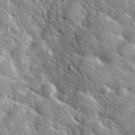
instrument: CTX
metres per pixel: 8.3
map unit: eHh
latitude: 37.9339
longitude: -61.1403
